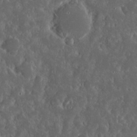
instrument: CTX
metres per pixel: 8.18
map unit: eHh
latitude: 15.4616
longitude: -73.3671
